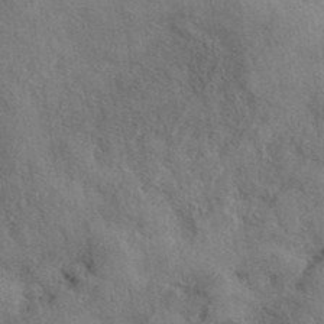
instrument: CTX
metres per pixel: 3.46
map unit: eAb
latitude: 39.6883
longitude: 112.5385
